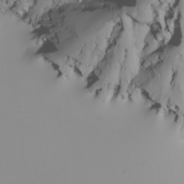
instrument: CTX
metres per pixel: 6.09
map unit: Nhu
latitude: -4.8975
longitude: -94.3467
